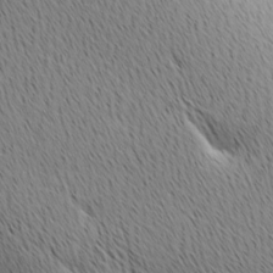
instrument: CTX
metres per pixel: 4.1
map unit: Ave
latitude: 10.8002
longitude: -107.6127
